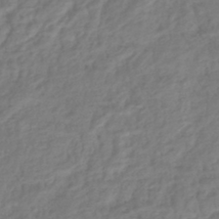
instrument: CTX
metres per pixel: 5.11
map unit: lHb
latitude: -40.8597
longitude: 73.4265
